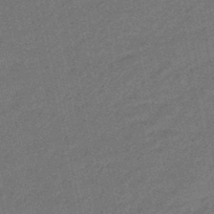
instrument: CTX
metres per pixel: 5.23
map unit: eHb
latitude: -46.5762
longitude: 85.6343
